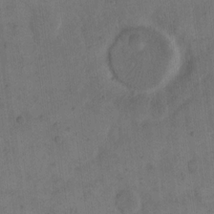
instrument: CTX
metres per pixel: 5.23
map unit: eHh
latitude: 14.1767
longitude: -66.8569
